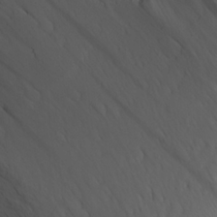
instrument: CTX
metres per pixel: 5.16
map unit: Aa
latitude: 23.2537
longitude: -144.4412
